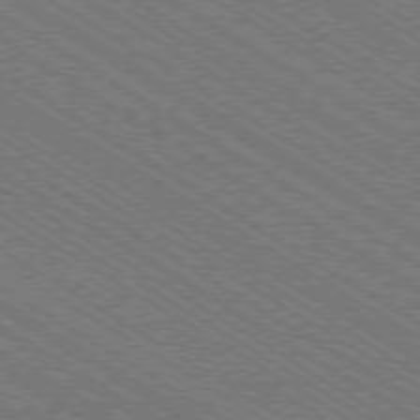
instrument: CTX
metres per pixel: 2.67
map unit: Ap
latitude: -79.2754
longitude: -78.8947
